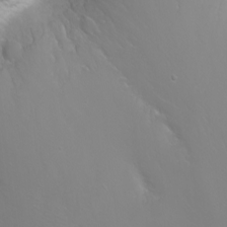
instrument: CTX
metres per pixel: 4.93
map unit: Nhu
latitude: -4.9541
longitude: -73.9717
